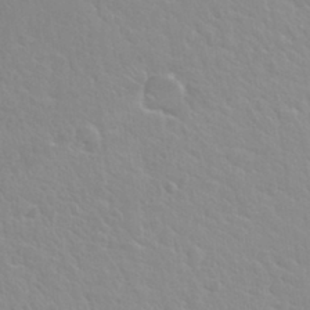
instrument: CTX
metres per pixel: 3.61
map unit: Nhu
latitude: 31.3482
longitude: -50.5923
